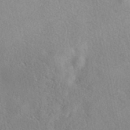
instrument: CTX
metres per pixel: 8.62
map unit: eAb
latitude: 40.4978
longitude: 105.2754
